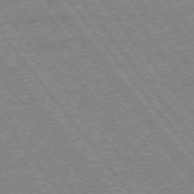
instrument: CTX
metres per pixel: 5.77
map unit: Ap
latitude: -75.6344
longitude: -87.7449
